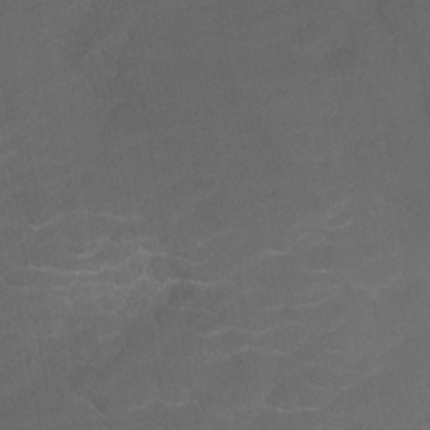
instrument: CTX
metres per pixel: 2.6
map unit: HNhu
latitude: -41.0108
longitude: 101.0486
